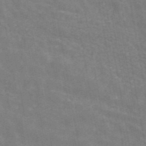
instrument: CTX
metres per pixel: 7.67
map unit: ANa
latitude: 43.7261
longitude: 29.7667
